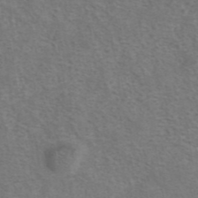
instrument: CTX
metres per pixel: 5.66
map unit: eAb
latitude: 42.2901
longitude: 104.6896
